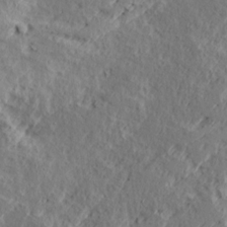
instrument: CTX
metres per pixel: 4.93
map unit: Ave
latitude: 16.2145
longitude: -138.1200
